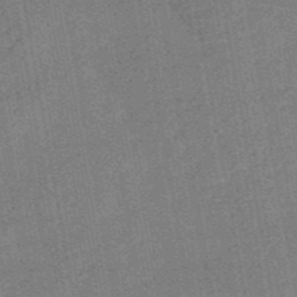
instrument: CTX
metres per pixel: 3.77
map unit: HNb
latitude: -52.6707
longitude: -48.1389
